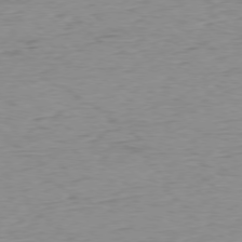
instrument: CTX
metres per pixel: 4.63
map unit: Ap
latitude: -78.0283
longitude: -87.7260
